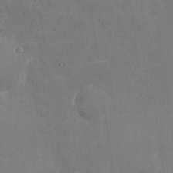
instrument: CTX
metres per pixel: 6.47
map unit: Nhu
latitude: -27.6721
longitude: -78.4034
